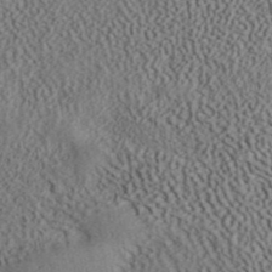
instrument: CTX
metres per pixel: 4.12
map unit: ANa
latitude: 42.0633
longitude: 35.0297
